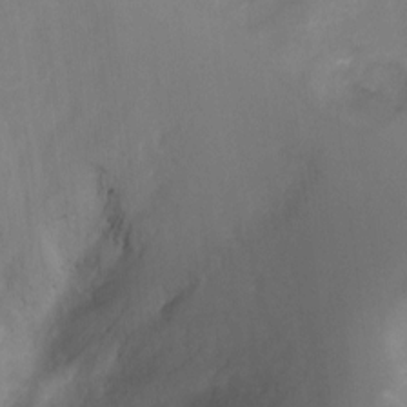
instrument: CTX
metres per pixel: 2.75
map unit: Ht
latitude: 2.4412
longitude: -27.5749
